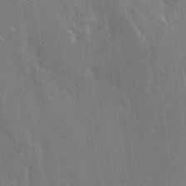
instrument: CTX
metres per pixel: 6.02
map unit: Nhu
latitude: -29.2565
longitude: -80.4034
